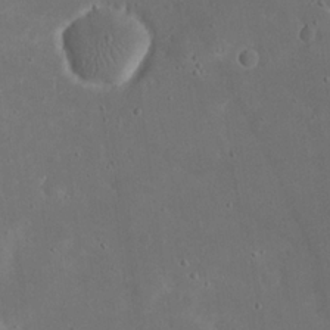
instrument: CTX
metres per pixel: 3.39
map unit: eHh
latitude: 20.5735
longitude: -68.7057
